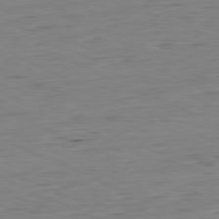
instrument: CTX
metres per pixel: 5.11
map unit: Ap
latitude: -80.8408
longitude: -81.3671
